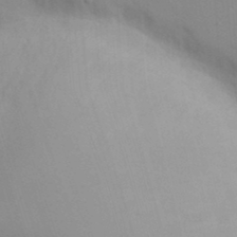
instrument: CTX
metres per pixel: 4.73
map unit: eHh
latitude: 20.9703
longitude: -64.4790
